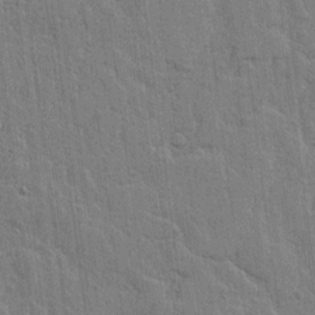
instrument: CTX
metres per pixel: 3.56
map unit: lHvf
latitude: 17.6883
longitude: -116.2900
